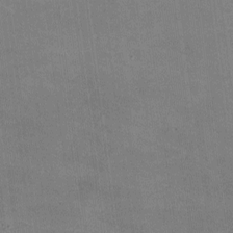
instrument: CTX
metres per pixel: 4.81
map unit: lHvf
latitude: -9.6722
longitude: -100.8947
